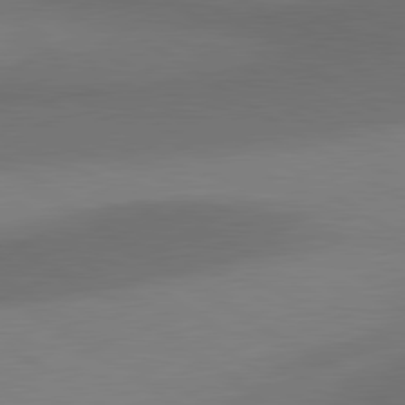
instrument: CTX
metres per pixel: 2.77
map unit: lApd
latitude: 80.7624
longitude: 161.0109
